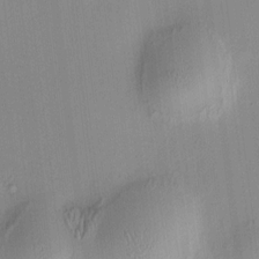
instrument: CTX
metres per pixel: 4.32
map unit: HNhu
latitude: 8.4034
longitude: 13.3321
